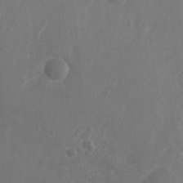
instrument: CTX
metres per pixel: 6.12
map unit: Nhu
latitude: 6.2334
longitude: -19.7071
